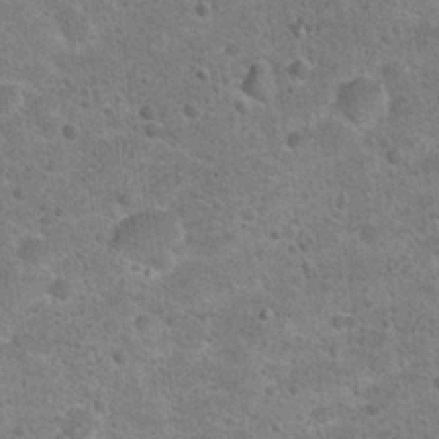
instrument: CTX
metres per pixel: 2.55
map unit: Hto
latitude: 22.1389
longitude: -49.2159
